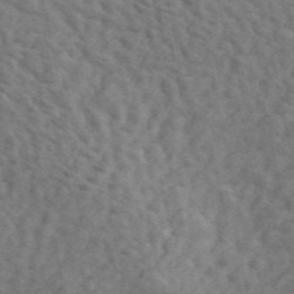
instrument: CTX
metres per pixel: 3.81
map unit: ANa
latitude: 49.4048
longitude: -81.2348
